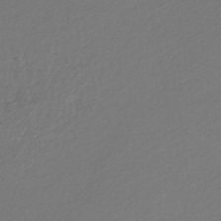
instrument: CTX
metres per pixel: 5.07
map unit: lHb
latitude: -44.9731
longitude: 65.0865
